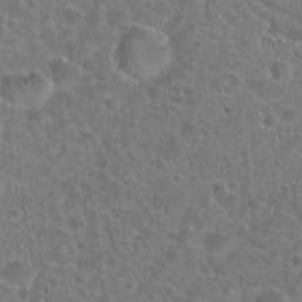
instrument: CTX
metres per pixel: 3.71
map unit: Hto
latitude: 23.4993
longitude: -45.8205
